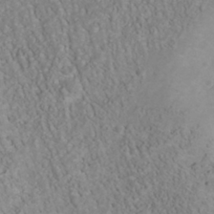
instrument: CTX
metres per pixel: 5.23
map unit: Nhu
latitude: -40.3117
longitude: -83.4048
